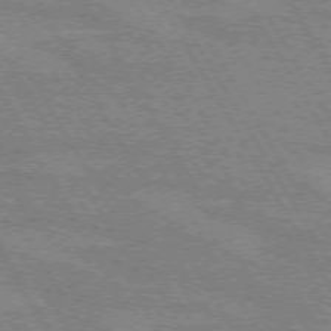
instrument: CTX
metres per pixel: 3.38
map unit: lApd
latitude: 72.2334
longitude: -55.9339
